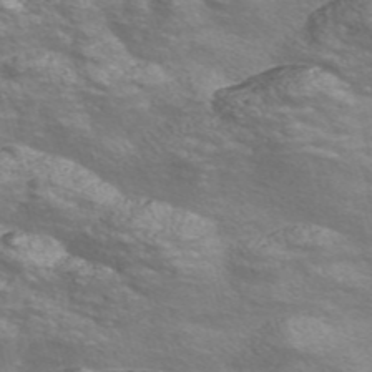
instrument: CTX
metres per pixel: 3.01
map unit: Nve
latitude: -56.3117
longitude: 53.4643
